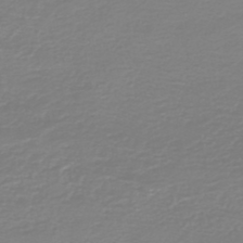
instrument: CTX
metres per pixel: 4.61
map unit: HNb
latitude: -45.6722
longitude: 54.0850
